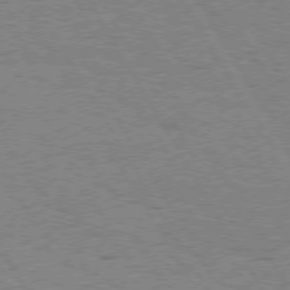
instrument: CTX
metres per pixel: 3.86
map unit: Hpe
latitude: 74.2334
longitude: -135.4615
